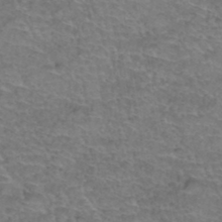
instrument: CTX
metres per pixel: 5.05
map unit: Hto
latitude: 37.2915
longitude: -42.3656
